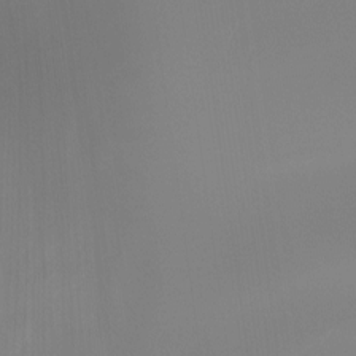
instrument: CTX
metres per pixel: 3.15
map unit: Ht
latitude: -15.0109
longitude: -51.9717
